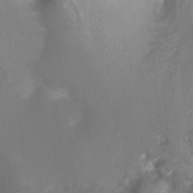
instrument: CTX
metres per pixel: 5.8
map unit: Ht
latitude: -3.9745
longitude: -28.4412
